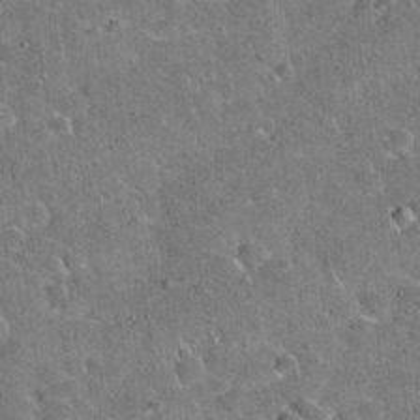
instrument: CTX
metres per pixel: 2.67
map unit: Hto
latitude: 19.5749
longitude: -50.1577
